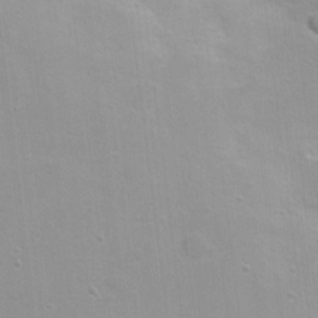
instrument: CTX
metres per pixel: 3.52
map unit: Nhu
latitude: 1.5182
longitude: -16.8002
